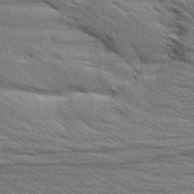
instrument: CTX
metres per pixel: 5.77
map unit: Aa
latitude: 6.0822
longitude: -136.6869
